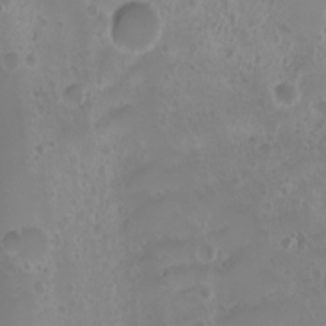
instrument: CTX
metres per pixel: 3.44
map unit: Nhu
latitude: -4.1983
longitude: -87.5182
